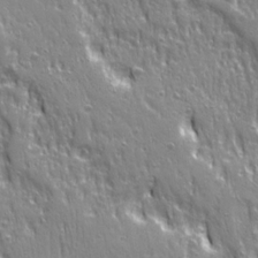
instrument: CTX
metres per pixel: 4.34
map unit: Ave
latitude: 21.6127
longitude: -134.7813
